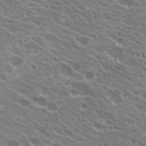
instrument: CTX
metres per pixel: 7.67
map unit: Hto
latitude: 23.1403
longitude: -38.7435
